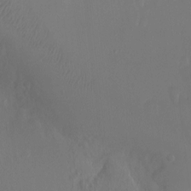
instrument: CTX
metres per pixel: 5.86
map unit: Ht
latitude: -2.5951
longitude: -16.8569
